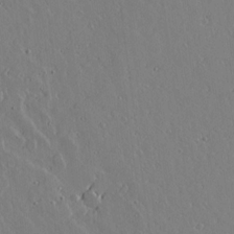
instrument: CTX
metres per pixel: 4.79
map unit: lAvf
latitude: 16.6302
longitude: -126.8947
